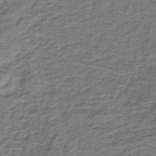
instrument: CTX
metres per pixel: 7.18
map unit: lHb
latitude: -40.5385
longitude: 62.3495
